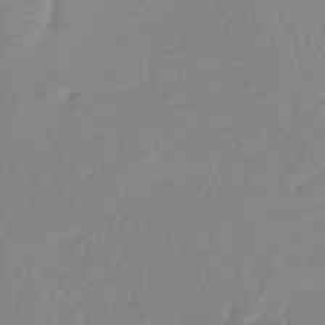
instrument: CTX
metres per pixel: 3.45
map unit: lHb
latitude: -40.6707
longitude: 67.3510
